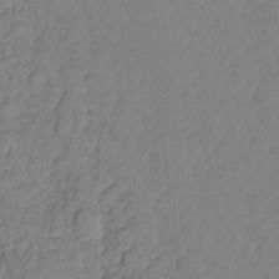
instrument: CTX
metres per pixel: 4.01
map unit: HNhu
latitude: -24.2361
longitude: 49.5210
